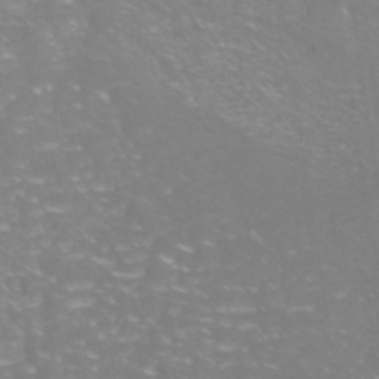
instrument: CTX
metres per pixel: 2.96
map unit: Nhe
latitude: -46.0850
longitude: 152.9163
